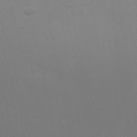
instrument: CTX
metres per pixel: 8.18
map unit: Nhu
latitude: 22.0255
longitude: -73.2159
